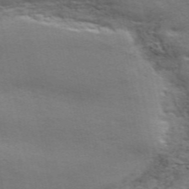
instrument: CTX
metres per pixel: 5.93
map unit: ANa
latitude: 49.8772
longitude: -79.9717
